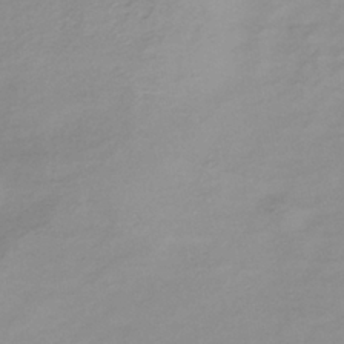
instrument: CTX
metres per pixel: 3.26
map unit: lHb
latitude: -36.9163
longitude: 72.0850
